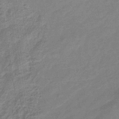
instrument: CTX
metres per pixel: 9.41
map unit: eHb
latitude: -33.3510
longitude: 74.8030
